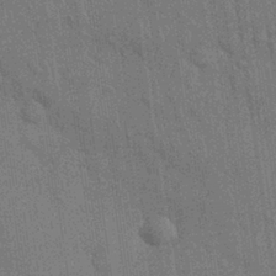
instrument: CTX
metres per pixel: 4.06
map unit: Nhu
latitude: 27.7639
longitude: -68.0822
